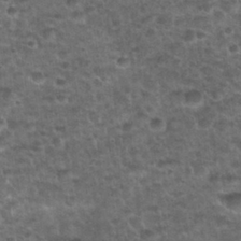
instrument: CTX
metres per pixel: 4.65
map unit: Nhu
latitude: 28.5546
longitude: -49.3671
